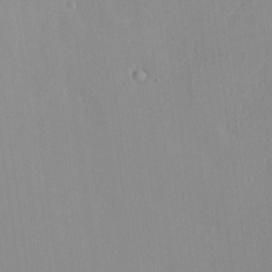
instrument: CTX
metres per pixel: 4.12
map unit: HNhu
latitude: 6.6113
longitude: 12.9353
